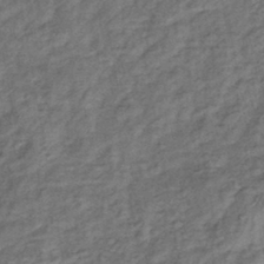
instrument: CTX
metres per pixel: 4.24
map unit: eHb
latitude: -39.5210
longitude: 76.4440
